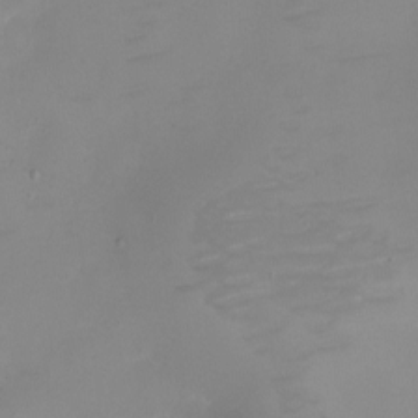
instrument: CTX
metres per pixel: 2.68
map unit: eHh
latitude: -5.2376
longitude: -78.7624
